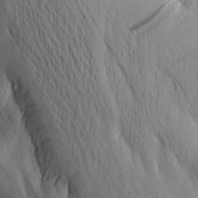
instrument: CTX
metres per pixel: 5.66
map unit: Nhu
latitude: -5.2754
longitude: -150.3845
